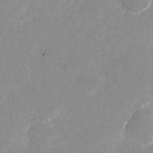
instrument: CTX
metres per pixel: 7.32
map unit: Nhu
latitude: -25.1809
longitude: -70.2144
